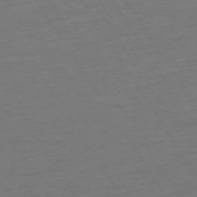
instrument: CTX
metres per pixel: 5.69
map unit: Ap
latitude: -74.1039
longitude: -86.3278
